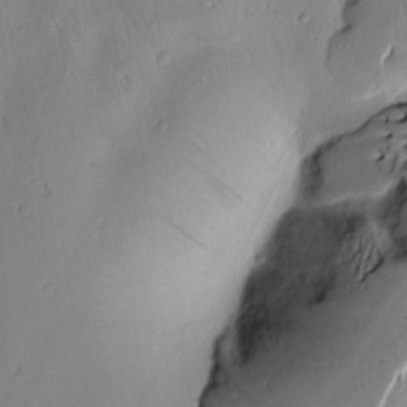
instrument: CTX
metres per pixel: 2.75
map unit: Htu
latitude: 2.4034
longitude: 177.2187
